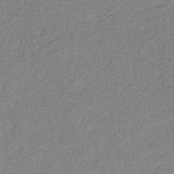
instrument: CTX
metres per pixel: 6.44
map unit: lHb
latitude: -42.6329
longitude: 74.5952
